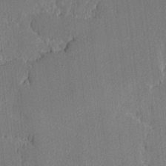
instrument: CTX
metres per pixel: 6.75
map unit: lAvf
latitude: -8.7085
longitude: -113.4426
